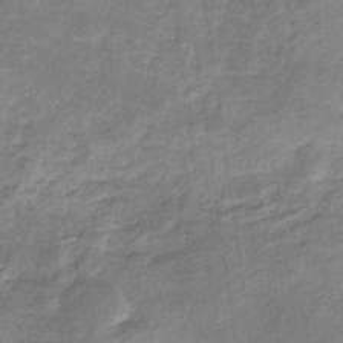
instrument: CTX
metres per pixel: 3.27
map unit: eHb
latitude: -31.7855
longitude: 67.2754
